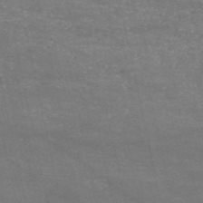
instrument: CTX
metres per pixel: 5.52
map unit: HNb
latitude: -52.8030
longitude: -38.9514
